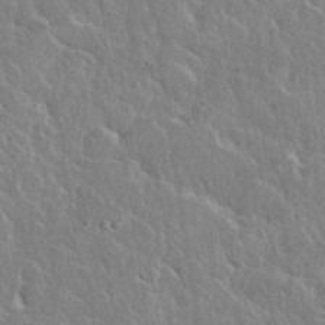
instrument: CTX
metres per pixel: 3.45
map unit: eHh
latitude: 37.6127
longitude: -61.5749
